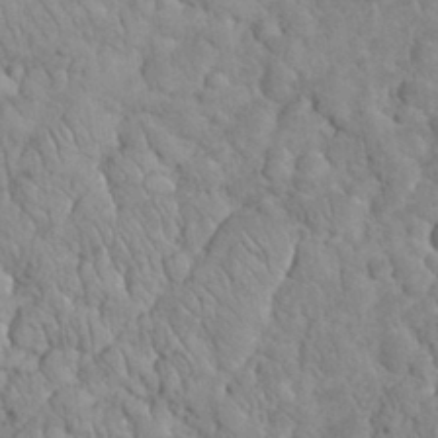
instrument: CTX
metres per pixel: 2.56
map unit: eHh
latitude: 33.2726
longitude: -65.3104
